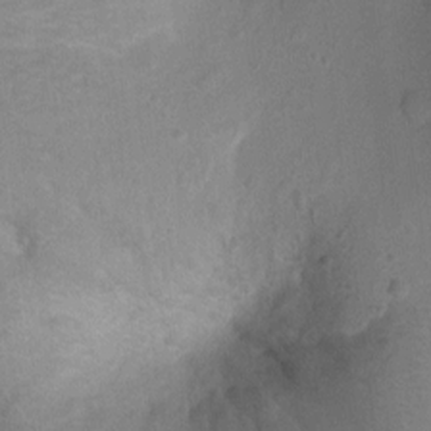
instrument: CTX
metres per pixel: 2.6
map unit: Ht
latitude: -3.5966
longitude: -26.6113
